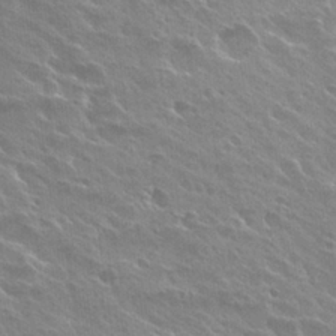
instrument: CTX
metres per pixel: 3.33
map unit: Hto
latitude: 27.8772
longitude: -41.0647
